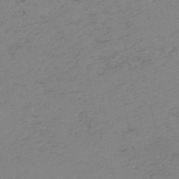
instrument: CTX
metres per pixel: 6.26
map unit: HNb
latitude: -52.8408
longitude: -42.1956
